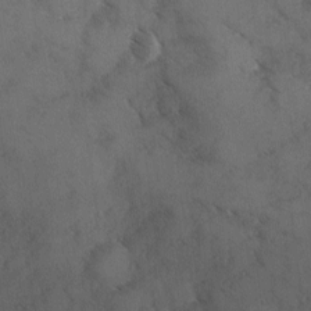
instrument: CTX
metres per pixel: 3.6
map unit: Ave
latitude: 0.4412
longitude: -111.6127
